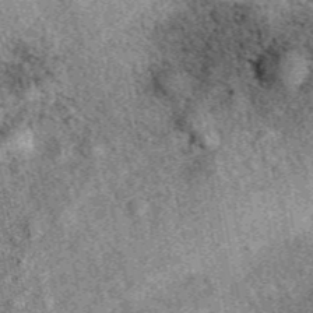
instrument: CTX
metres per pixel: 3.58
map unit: eAb
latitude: 38.9514
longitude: 109.7667
